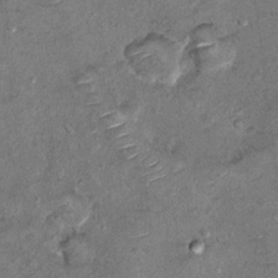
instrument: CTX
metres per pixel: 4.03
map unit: Hto
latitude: 11.1025
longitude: -36.6112
